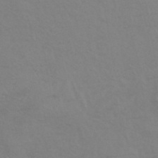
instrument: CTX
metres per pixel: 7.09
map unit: HNhu
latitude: -43.5588
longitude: 90.2740
